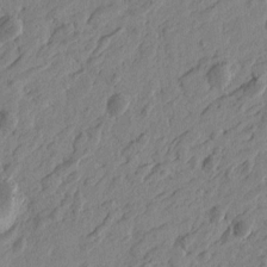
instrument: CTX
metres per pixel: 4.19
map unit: Htu
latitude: -4.4062
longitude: -179.1592
